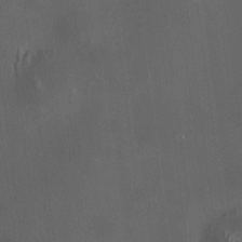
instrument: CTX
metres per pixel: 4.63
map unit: HNhu
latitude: 8.8002
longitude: 13.5777
